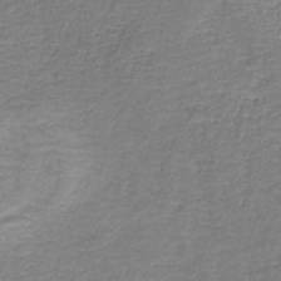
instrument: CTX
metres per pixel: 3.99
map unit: eAb
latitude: -35.8989
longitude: 52.2361
